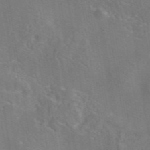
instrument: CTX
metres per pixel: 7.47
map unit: eAb
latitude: 45.3670
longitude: 109.4076
